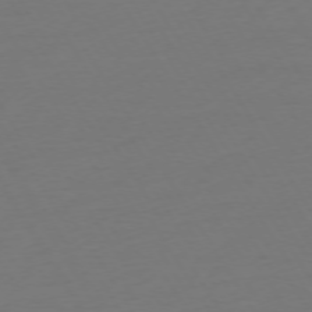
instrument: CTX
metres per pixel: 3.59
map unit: Ap
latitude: -75.2376
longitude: -68.7057
